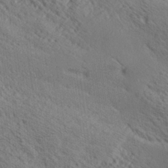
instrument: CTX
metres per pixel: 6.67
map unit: lAa
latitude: 19.3292
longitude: -139.5938
